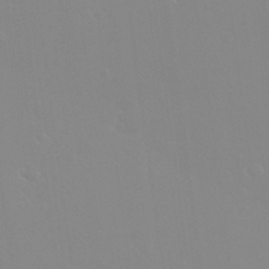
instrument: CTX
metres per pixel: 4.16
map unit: Nhu
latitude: 30.3279
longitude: -56.8002
